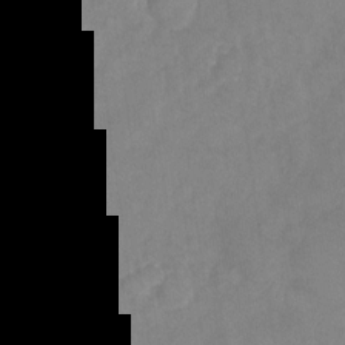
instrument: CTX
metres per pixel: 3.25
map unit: Nhu
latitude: -29.1053
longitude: -63.5560
